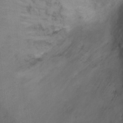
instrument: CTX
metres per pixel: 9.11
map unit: Ht
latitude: 2.5923
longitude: -27.4427
